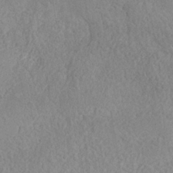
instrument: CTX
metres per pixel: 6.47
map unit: Nhe
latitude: -36.7652
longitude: -177.3481
